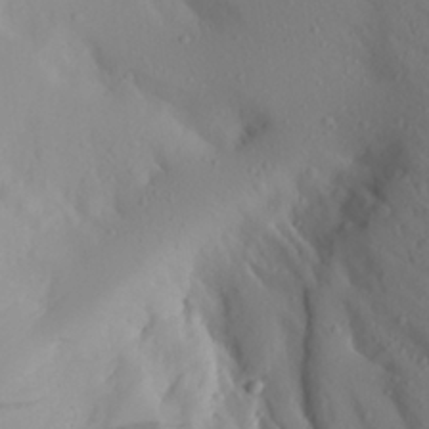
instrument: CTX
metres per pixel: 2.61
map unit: Aa
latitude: 27.6694
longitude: -146.8947
